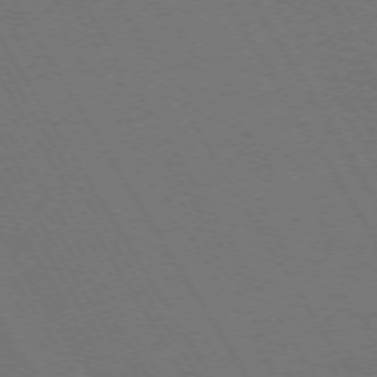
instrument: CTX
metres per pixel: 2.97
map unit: Ap
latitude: -74.1039
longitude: -73.8395
